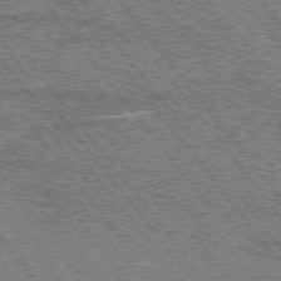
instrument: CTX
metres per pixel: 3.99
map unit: lApd
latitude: 75.4238
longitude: -77.0647
